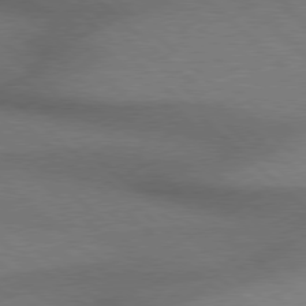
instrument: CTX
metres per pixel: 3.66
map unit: Hpe
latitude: 77.6694
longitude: -157.0836
